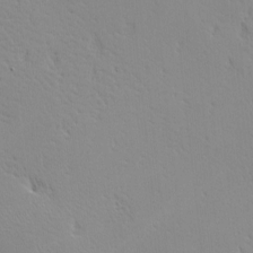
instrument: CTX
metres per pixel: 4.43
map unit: lAa
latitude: -10.8975
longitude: -125.4804
